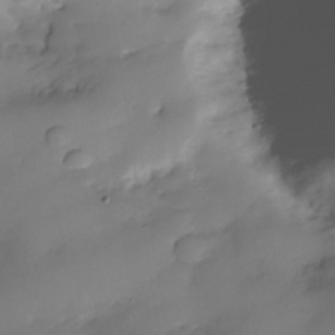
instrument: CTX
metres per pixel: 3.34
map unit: Nhe
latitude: -34.9353
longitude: -144.3845
